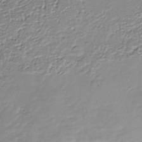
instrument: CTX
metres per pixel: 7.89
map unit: Nhu
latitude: -38.8030
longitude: -86.1011
